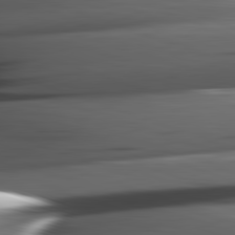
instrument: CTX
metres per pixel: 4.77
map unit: lApd
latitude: 82.4223
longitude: -144.1011
